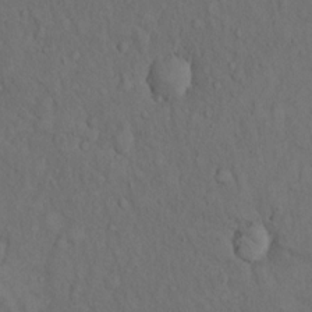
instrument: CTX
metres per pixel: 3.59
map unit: Hto
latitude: 14.8002
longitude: -61.9906
